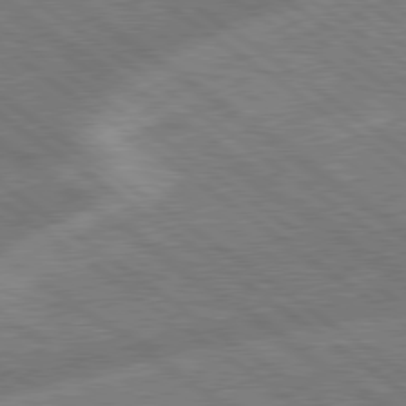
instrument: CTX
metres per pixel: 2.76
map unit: lApd
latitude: 79.0459
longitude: -171.4426
